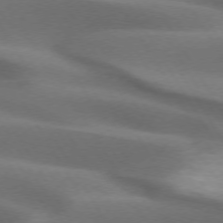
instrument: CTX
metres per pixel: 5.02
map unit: lApd
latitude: 72.8191
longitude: -51.9717
